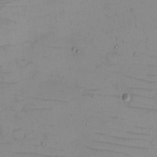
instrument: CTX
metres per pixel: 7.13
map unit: eHh
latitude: -5.4265
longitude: -81.1592
